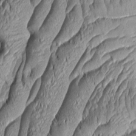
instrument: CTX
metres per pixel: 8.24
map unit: Aa
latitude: 7.3293
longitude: -129.3104
